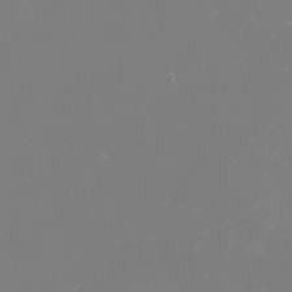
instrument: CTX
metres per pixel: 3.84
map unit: eHh
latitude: -2.2739
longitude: -75.1970
